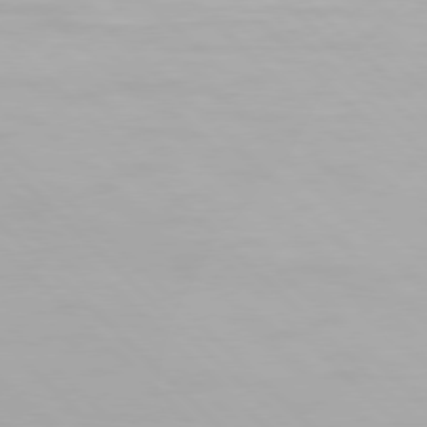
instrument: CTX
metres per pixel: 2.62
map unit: Hpe
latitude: 77.3103
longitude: -164.5735
